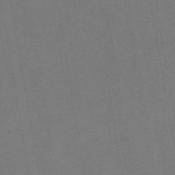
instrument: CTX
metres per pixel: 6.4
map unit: eAb
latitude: 46.9892
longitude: 117.0297
